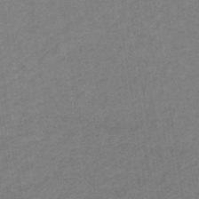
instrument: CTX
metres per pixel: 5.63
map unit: lHb
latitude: -34.8975
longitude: 70.9353
